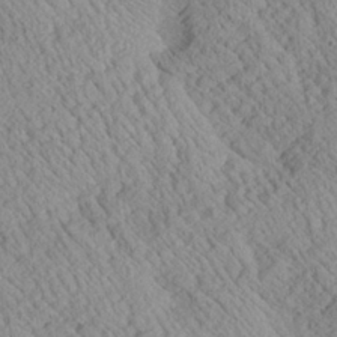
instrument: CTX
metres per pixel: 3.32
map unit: Aa
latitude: 24.9702
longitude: -134.1766
